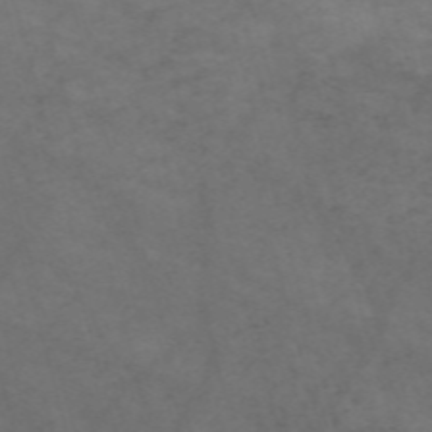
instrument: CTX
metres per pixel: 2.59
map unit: Nve
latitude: -59.0675
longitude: 59.0675
